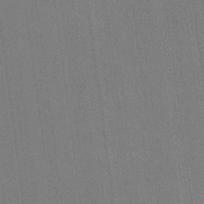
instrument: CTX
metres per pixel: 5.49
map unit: eHh
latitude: 19.4237
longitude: -68.2145
